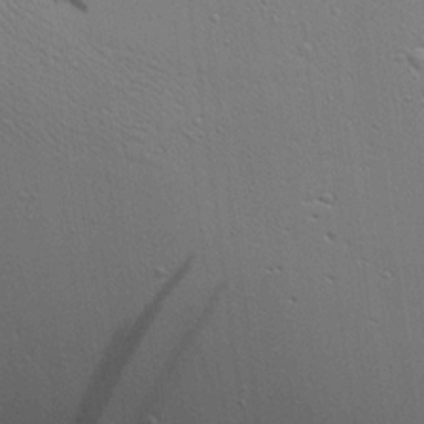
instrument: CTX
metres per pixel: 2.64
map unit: Aa
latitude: 18.4223
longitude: -141.8016
